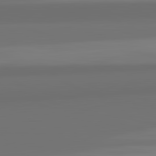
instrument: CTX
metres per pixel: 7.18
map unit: lApd
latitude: 82.8191
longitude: 165.0487
